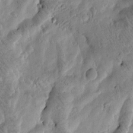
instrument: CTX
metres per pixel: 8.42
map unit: Htu
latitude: -4.0283
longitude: 172.0850
